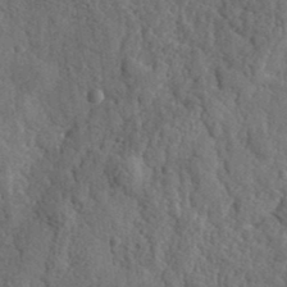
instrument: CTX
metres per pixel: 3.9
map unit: eHh
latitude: 36.1389
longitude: -80.1767
